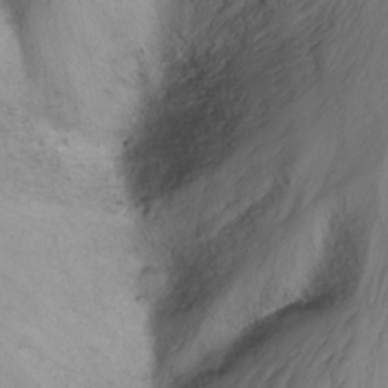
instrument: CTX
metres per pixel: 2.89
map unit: Nhu
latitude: -12.6896
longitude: -73.6127
